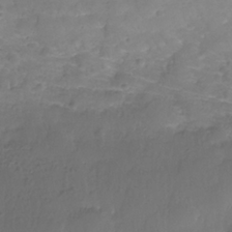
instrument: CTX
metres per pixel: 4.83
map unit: Nhe
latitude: -36.2550
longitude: -178.6869
